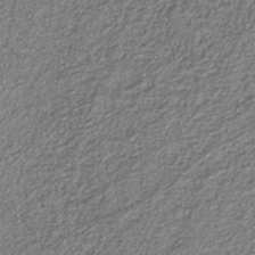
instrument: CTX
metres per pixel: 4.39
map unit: eAb
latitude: -39.3132
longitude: 51.5966
